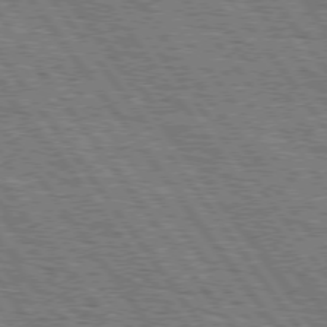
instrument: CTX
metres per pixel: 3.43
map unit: Hpe
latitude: 75.3104
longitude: -152.2712
